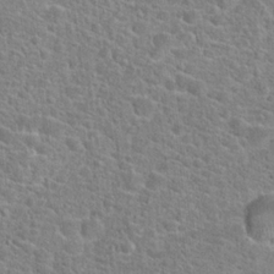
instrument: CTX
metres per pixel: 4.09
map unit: Hto
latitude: 21.8206
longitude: -44.5546
